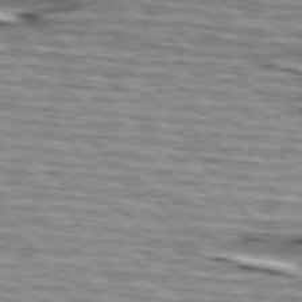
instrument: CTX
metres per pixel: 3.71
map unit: lApd
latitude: 74.7057
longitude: -72.7247
